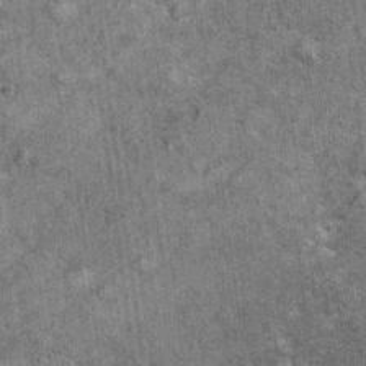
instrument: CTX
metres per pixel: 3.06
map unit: Ht
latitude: 11.0648
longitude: -38.4790
